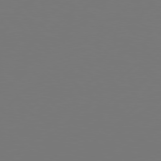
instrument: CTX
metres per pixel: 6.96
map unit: Hpe
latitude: 77.1403
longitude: -131.0081
